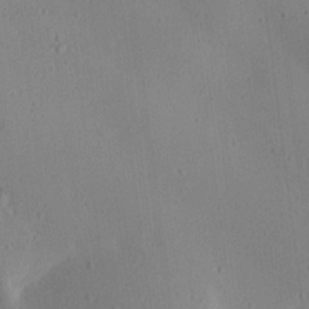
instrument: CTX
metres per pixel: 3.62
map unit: Aa
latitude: 12.6302
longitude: -143.5749
